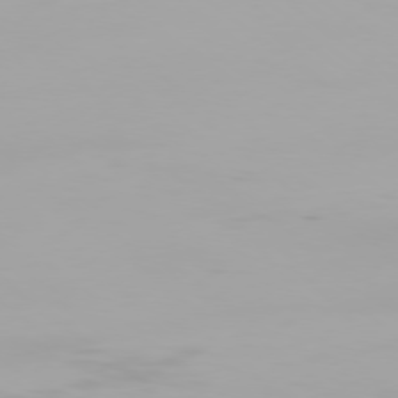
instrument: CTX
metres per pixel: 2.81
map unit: Ap
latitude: -79.1620
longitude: -96.2145
